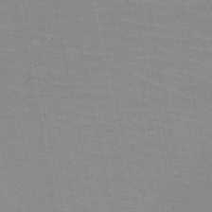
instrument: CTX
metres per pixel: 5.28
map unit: HNb
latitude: -49.4455
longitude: -49.1592
